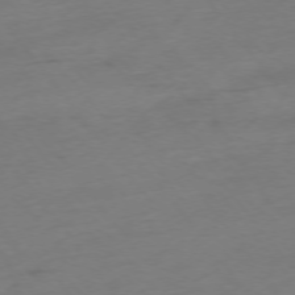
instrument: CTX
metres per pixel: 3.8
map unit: Hpe
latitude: -75.6533
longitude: -12.6302
